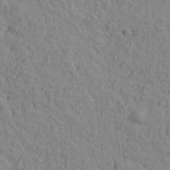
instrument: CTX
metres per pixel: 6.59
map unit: Htu
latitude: -2.4062
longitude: -175.5749
